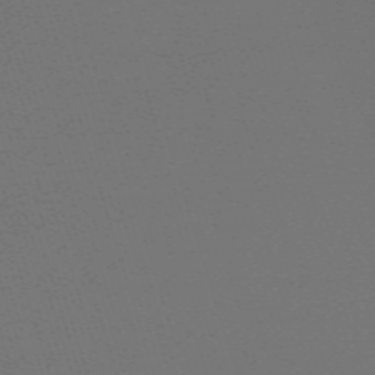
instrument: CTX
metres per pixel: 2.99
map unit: eHh
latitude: -63.8611
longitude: 52.3306
